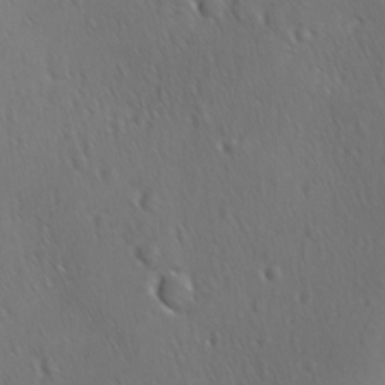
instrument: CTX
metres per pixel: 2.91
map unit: Ave
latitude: -8.4062
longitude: -121.3482
